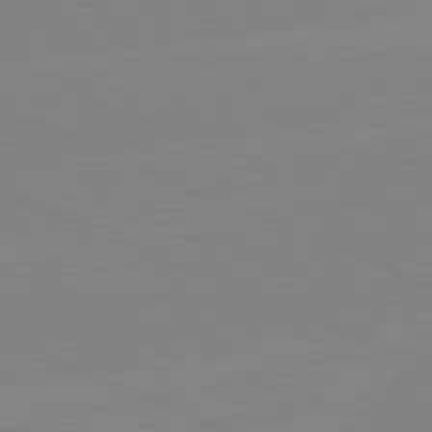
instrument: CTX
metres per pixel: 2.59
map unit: lApd
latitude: 81.8772
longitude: -156.5923
